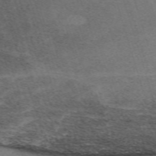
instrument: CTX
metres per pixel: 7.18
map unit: eHh
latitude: -63.0675
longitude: 49.7478
